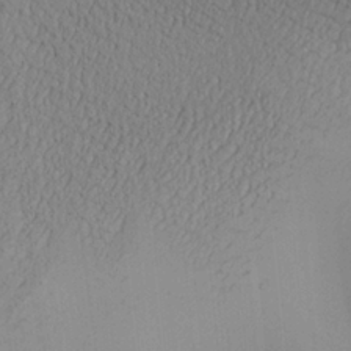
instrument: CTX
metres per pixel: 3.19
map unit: Aa
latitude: 27.6694
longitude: -132.0444
